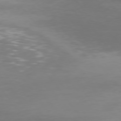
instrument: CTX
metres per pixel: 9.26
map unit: Hpe
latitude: 74.4034
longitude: -125.0647
